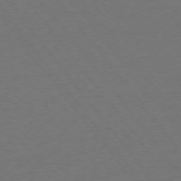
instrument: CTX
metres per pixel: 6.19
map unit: Ap
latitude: -75.5588
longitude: -94.4223
